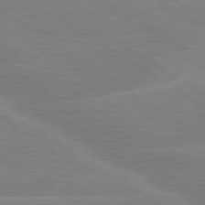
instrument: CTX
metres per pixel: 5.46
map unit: lApd
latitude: 79.5182
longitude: -131.0837
